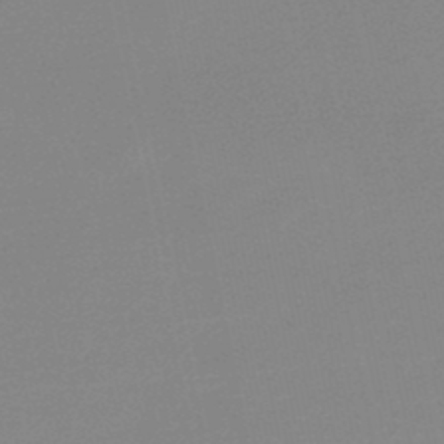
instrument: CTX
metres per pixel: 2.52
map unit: lHb
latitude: -48.2740
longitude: 64.8597
